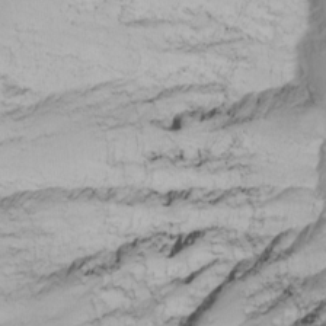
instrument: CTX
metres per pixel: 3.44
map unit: Nhu
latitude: -7.5399
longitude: -90.7624
